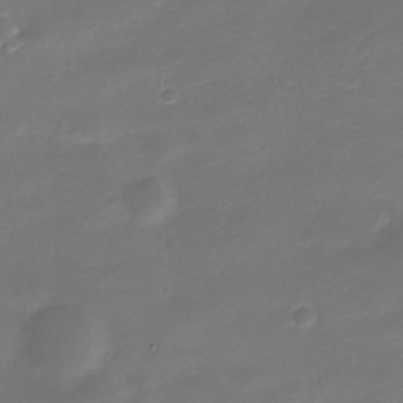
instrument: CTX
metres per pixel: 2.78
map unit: Nve
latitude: -21.3887
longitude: 104.9919
